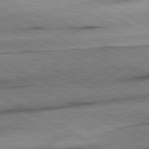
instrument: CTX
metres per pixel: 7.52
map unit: lApd
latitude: 80.7813
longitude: -157.3670
